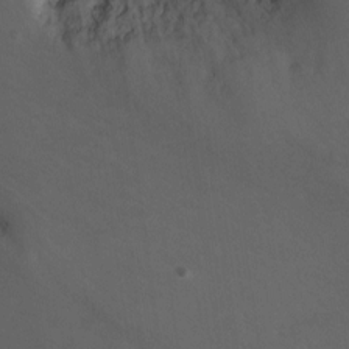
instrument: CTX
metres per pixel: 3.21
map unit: Ht
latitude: 2.7246
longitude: -27.7261
